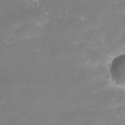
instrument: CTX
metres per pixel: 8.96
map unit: Nhe
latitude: -35.3510
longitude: -145.5182
